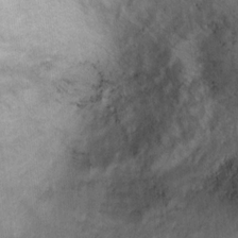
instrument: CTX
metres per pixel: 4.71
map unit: Ht
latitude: 6.9703
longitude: -30.3468
